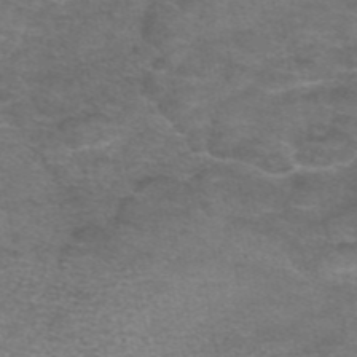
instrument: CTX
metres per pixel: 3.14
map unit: eAb
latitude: 45.7260
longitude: 103.3888
